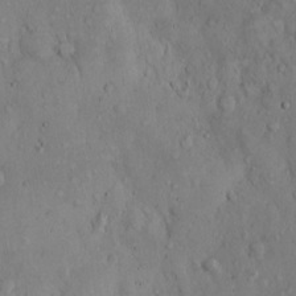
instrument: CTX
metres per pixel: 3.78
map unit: Hto
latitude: 10.3090
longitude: -57.8205
